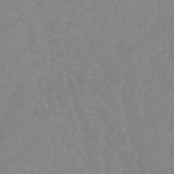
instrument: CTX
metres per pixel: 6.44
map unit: lHb
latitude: -40.6140
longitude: 65.6533
